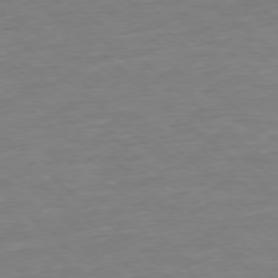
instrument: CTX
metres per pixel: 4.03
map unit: Ap
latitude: -77.9556
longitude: -97.4426
